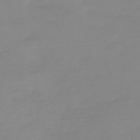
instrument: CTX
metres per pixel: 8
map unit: HNb
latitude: -49.7289
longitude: -38.5735
